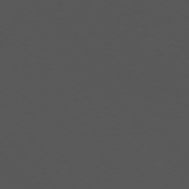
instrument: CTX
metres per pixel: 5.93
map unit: Ap
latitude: -76.6330
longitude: -67.0080
